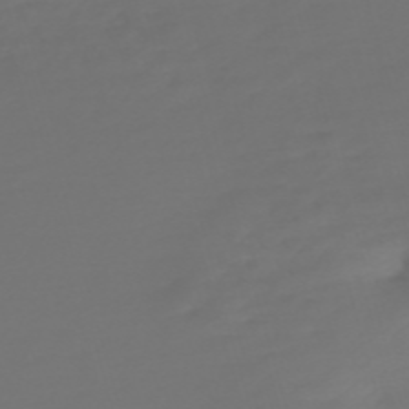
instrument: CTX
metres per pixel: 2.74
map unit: Nve
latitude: -59.6910
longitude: 58.0283
